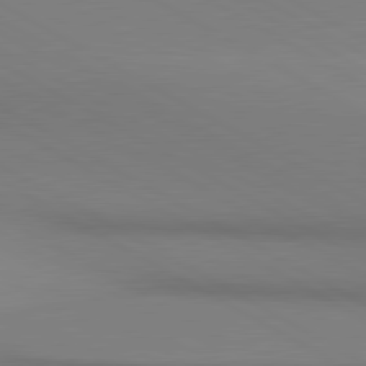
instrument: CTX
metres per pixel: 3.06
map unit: lApd
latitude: 80.7057
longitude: 146.8597
